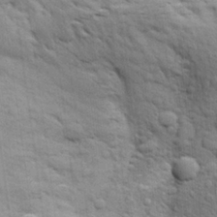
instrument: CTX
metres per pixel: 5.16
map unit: Aa
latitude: 24.3089
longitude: -146.8569
